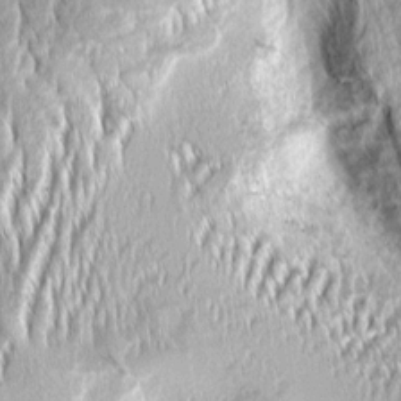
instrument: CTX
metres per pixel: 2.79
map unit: Aa
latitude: 8.6113
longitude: -132.0822
